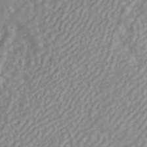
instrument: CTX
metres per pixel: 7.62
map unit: ANa
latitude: 45.9339
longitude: 24.0283
